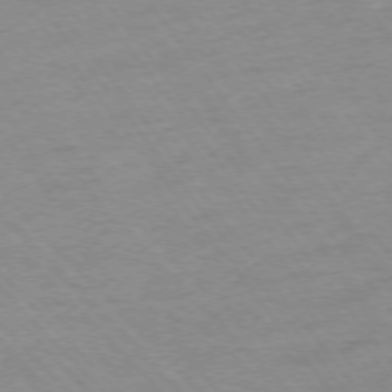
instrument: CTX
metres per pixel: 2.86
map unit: Ap
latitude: -75.3888
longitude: -80.7246
